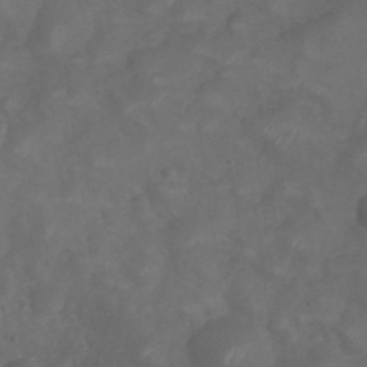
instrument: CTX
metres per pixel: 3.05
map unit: Nhu
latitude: 28.5923
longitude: -56.5734
